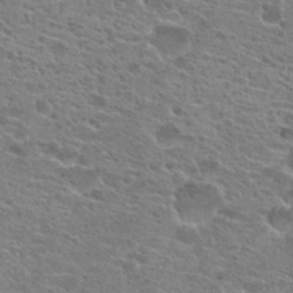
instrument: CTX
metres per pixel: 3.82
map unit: Hto
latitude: 21.4994
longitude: -41.9717
